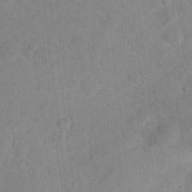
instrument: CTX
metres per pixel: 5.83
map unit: Ht
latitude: 14.2712
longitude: -37.2537
